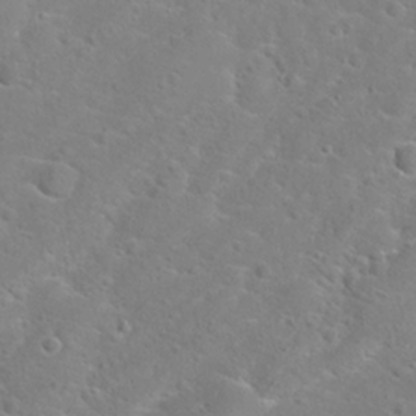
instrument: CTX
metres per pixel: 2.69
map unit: Hto
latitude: 22.5924
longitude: -45.1025
